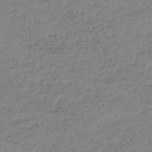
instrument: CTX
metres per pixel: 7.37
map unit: HNhu
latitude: -46.6518
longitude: 30.4062
